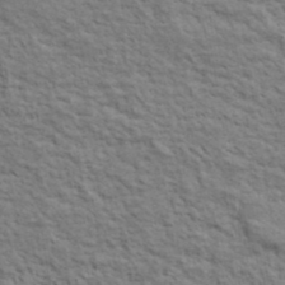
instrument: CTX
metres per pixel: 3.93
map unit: lHvf
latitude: 38.9325
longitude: -89.1781
